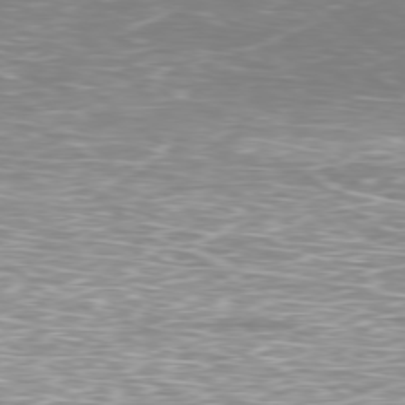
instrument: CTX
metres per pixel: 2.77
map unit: Ap
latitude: -79.7099
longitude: -61.2537
